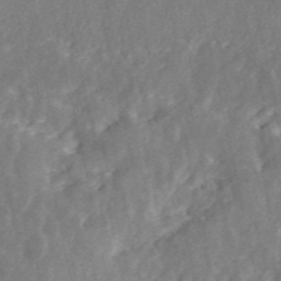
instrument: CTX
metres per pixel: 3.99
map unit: ANa
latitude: 45.9339
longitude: 29.3510
